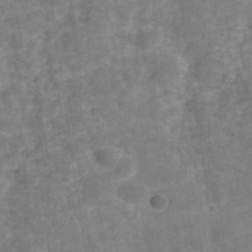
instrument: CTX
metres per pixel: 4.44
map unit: Hve
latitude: -29.7478
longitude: 93.7667
